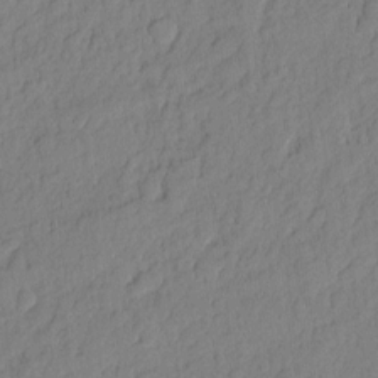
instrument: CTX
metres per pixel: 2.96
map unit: eHh
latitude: 6.1578
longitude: -75.9150
